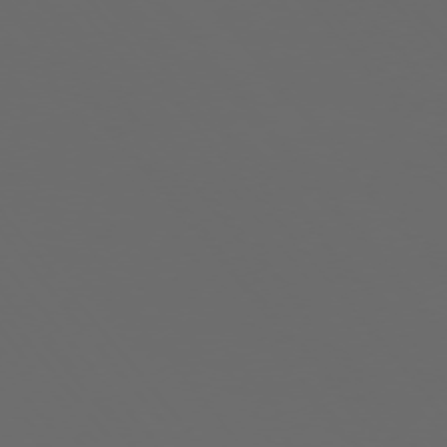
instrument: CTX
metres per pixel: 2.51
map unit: Ap
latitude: -76.3306
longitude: -74.7813
